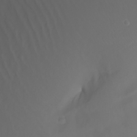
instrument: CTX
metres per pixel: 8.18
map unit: Nhu
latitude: -8.6140
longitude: -80.2711
